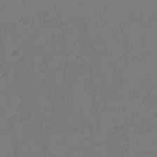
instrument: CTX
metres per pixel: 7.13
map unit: eHb
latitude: -30.3873
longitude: 67.8989
